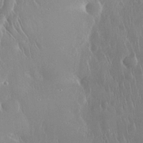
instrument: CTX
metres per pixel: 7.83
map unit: Nhu
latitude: 28.7057
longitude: -66.9324
